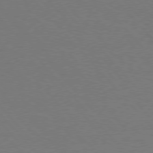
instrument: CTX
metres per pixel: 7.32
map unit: Hpe
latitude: 75.8394
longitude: -145.7827
